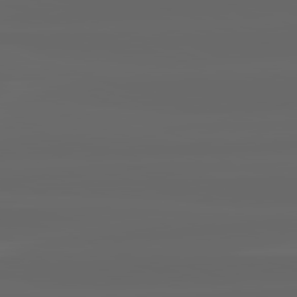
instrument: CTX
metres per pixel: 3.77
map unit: lApd
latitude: 82.3089
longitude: -169.0459
